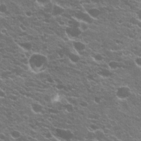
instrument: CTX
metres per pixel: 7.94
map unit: Hto
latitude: 20.6491
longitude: -35.1214
